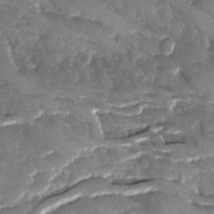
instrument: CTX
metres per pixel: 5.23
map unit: Ave
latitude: -11.5588
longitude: -119.2537
